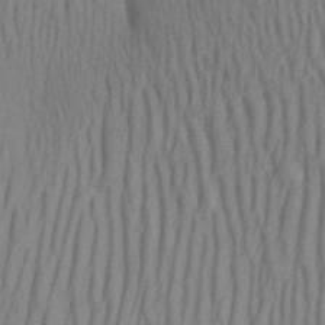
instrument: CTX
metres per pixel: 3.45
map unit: Aa
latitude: 28.8002
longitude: -138.5735
